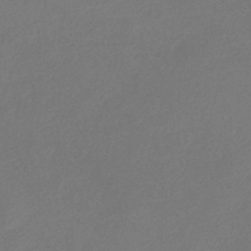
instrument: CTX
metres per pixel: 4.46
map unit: eHb
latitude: -34.8975
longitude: 78.6140
